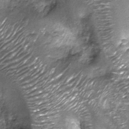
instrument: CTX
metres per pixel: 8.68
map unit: Nhu
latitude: -13.3888
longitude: -22.4412
